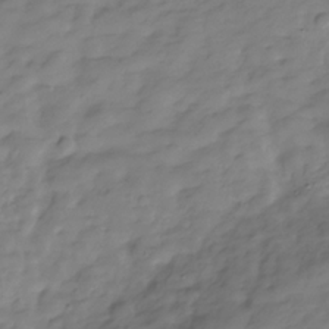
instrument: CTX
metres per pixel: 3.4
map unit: Hve
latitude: -29.8045
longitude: 90.8975
